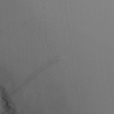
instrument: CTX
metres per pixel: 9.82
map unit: Aa
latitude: 26.2145
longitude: -131.6127
